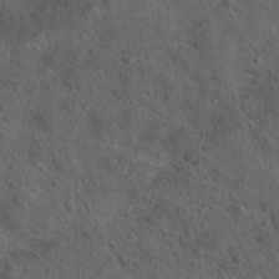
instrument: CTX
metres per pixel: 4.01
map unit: Hto
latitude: 19.0458
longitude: -54.4223
